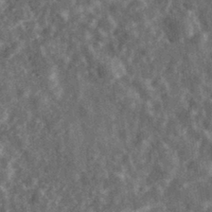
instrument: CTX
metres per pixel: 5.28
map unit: eHh
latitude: 34.7435
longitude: -79.0648
